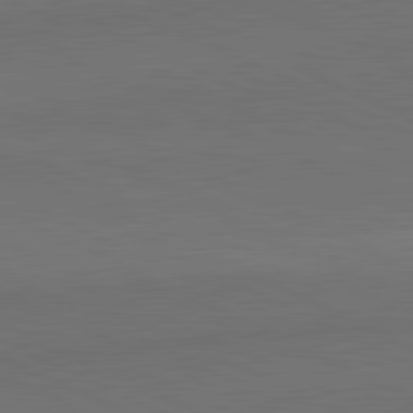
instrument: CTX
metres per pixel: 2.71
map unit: lApd
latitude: 82.0444
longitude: 158.3306
